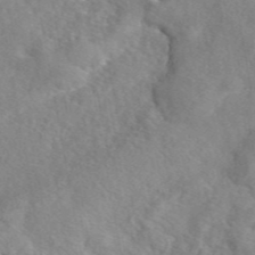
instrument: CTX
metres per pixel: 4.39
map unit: eAb
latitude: 45.7260
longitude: 112.4062
